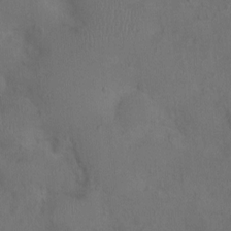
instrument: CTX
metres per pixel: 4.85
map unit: Nhu
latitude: 0.5357
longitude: -15.7639
